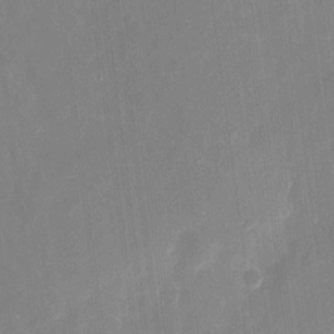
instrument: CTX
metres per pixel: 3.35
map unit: eHh
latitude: 9.5182
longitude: -70.7246
